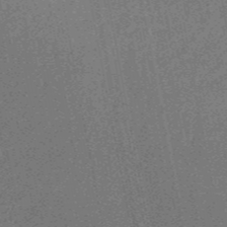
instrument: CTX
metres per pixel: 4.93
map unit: HNb
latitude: -53.2942
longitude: -49.2537
